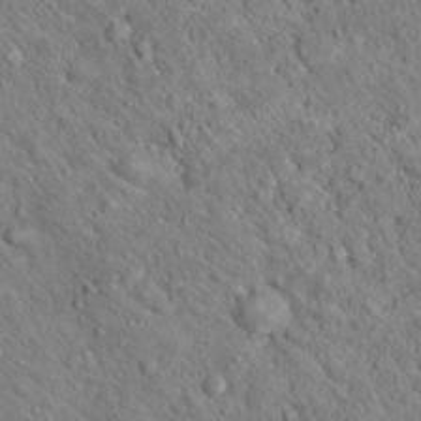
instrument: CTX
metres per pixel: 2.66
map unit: Hto
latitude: 20.0444
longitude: -44.8569
